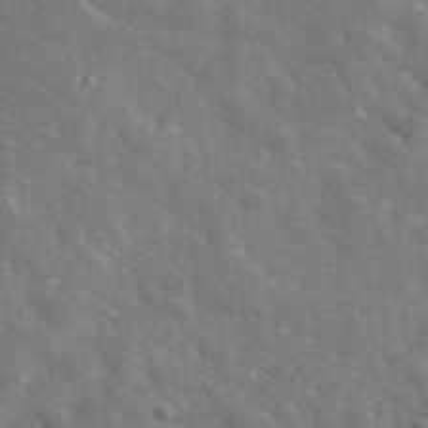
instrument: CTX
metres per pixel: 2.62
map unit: lHvf
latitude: 35.3481
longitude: -90.8191
